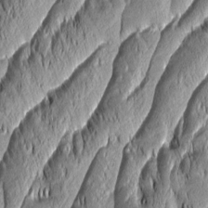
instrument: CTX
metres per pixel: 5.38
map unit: Aa
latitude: 7.3671
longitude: -129.3670
